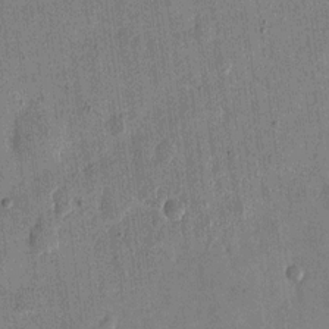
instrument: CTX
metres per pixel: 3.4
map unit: eHh
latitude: 12.9514
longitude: -68.3656
